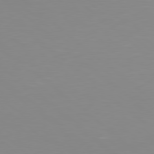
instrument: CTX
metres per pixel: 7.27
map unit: Hpe
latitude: 78.4034
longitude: -172.6301
